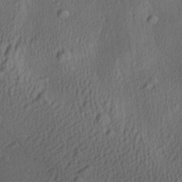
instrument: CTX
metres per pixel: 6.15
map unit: Aa
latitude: 27.7072
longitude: -137.6316
